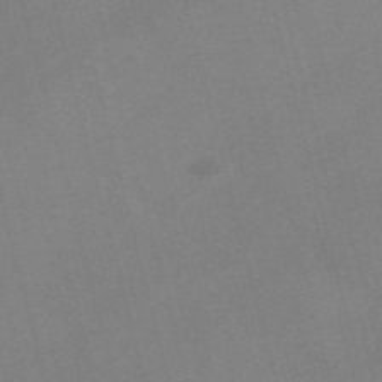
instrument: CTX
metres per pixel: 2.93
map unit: Nve
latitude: -57.4832
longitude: 64.2362
